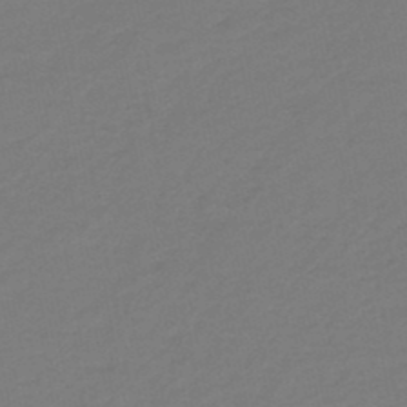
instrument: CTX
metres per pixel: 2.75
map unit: HNb
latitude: -46.5762
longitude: 55.8800
